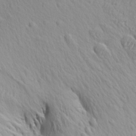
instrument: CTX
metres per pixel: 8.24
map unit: Aa
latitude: 15.3860
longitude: -141.8772
